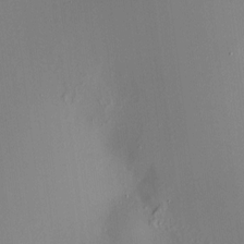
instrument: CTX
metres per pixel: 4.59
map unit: HNhu
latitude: 8.7435
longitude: 13.0298
